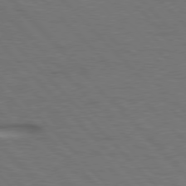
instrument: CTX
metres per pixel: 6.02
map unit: Hpe
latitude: 77.1025
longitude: -154.3656
